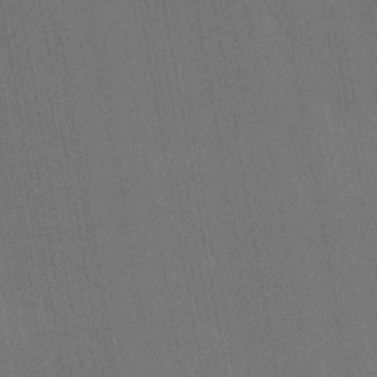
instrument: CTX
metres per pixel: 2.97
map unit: Ht
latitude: -10.7652
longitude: -22.1011
